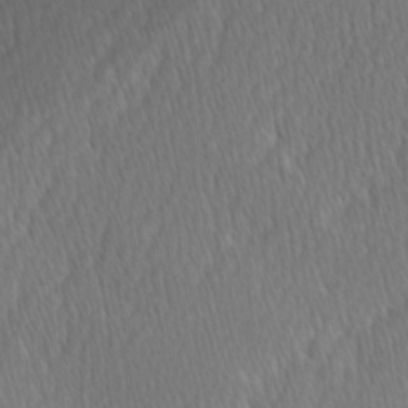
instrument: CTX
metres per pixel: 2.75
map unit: Ave
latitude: -0.8408
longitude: -114.2522
